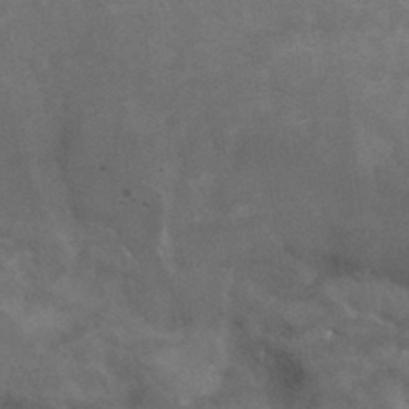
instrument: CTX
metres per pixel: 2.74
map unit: Hto
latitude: 33.0836
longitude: -43.6505
